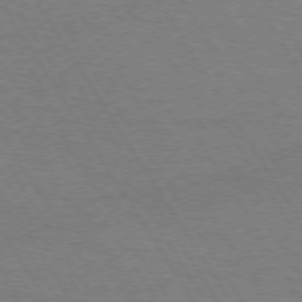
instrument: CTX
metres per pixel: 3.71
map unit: Hpe
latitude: 73.4049
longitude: -143.5371
